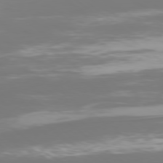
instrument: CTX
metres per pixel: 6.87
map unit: Ap
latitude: -78.6518
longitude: -93.8961
